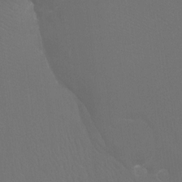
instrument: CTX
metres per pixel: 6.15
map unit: Htu
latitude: -7.4832
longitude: -32.7624
